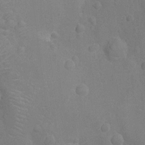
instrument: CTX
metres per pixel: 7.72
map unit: Nhu
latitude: -14.8219
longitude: -25.2159
